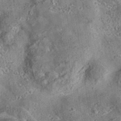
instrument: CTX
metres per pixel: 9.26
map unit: eAb
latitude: 35.9150
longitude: 115.7100
